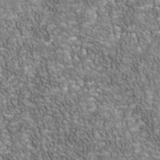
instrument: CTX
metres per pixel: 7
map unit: Nhu
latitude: -40.4062
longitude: -85.0648
